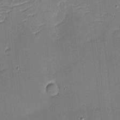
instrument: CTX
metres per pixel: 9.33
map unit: eHh
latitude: -4.2928
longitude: -82.5734
